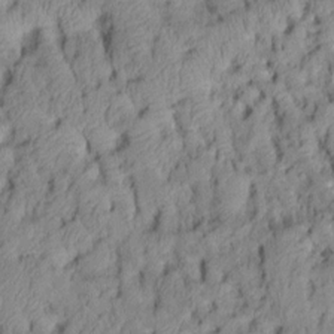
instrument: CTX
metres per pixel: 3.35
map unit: Aa
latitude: 6.9892
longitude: -128.1389
